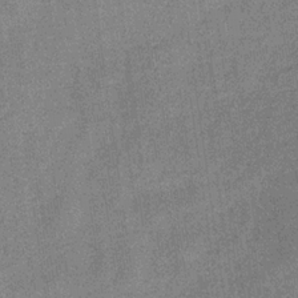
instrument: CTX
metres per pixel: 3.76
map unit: eHb
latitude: -31.4643
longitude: 74.3496
